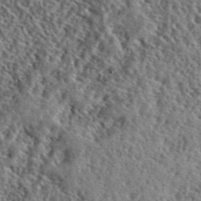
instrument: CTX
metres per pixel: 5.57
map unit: lHvf
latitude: 40.9702
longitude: -88.9325
